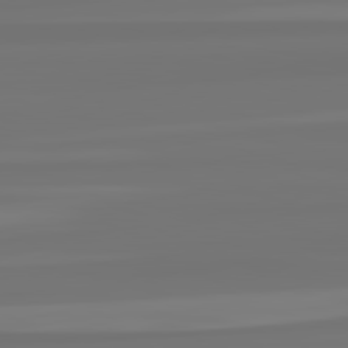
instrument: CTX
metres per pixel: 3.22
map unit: lApd
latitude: 82.5734
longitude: -178.3090
